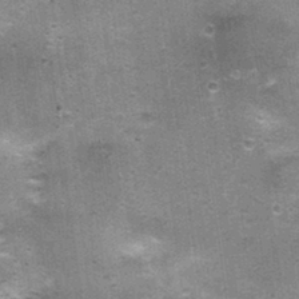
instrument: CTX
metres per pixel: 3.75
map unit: Nhu
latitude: 2.2522
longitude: -17.2537
